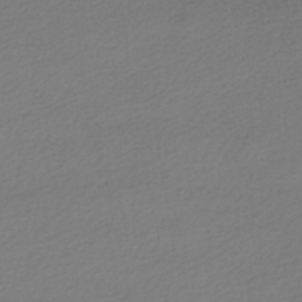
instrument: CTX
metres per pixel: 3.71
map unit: HNhu
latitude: -41.4643
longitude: 96.0094
